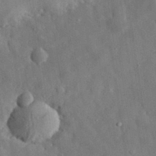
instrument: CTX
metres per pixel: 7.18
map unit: eHh
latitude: 31.0081
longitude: -77.7071
